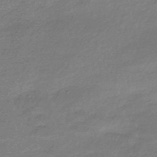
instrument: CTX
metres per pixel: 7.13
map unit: HNhu
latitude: -43.3131
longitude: 93.2943
